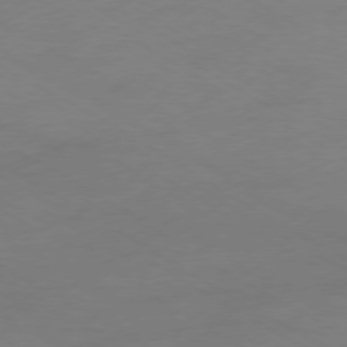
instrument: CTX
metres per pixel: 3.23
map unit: Ap
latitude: -76.3495
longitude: -76.1955
